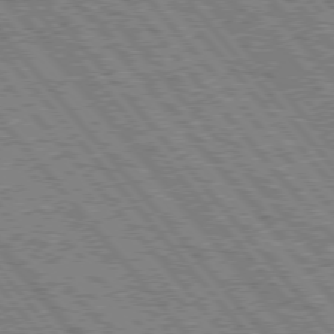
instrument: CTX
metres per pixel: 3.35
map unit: Hpe
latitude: 75.3671
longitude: -125.9717
